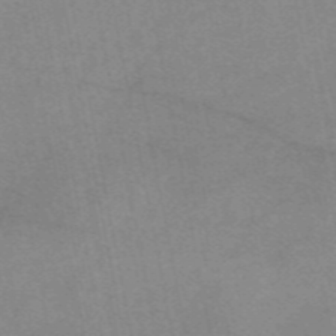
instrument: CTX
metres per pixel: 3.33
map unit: eAb
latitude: 48.2522
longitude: 103.2565
